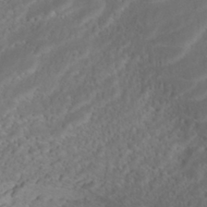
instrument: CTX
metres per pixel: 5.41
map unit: ANa
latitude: -41.8044
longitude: 104.5762
